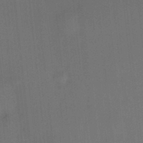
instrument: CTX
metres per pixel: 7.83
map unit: HNhu
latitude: 13.1025
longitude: 10.6141
